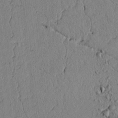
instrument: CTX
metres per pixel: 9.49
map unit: lAvf
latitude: 5.5371
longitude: 166.4251
